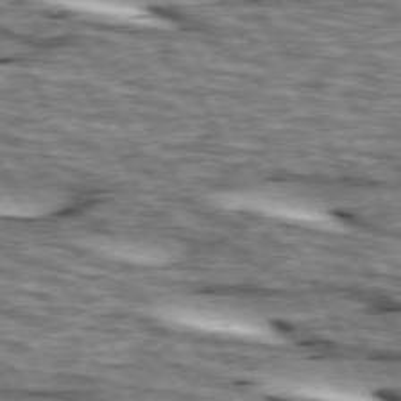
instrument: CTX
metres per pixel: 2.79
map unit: lApd
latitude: 73.7450
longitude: -55.1403
